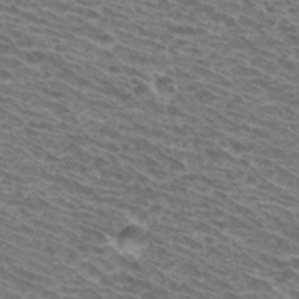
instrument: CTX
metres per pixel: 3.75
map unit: Hto
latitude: 32.1578
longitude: -41.7827
